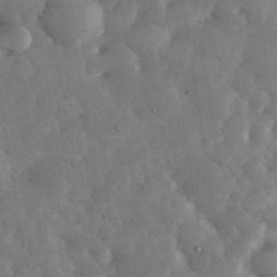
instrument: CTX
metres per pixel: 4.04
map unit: eHh
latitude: 35.0269
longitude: -68.8569
